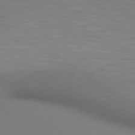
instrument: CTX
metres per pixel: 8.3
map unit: lApd
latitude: 80.1767
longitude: 120.4440
